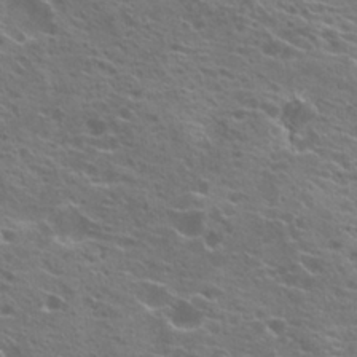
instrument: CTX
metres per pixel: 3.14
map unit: Hto
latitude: 21.8395
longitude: -40.2900
